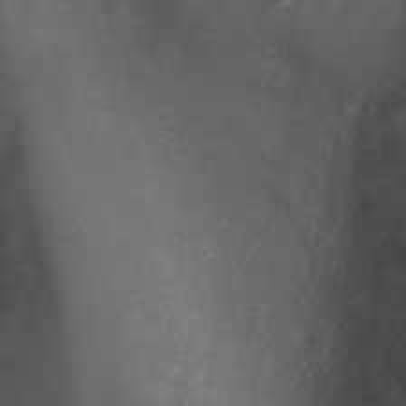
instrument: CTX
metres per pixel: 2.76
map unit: Ht
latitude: 2.1389
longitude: -19.4237
